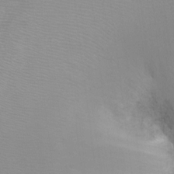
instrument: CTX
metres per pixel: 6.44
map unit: Ht
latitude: -8.0472
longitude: -34.3278
